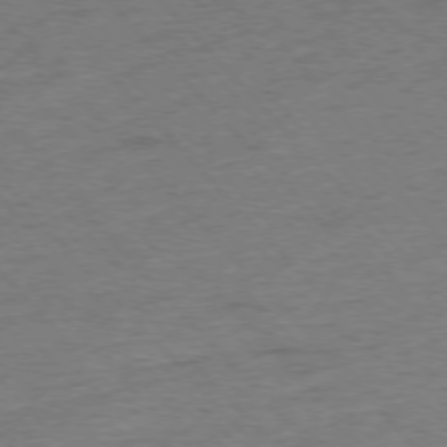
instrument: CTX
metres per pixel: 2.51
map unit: Hpe
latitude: -76.5196
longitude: -11.3104
